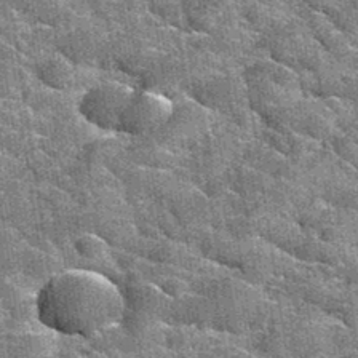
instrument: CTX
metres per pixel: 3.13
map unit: Hto
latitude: 35.3859
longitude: -52.6679
